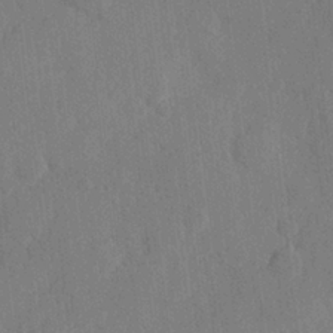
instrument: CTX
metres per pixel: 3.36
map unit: Hve
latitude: 25.8772
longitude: 149.1243
